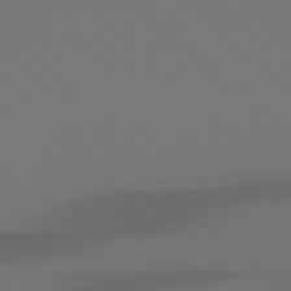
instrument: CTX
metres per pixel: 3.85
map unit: Hpe
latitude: 78.0444
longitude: -164.8380
